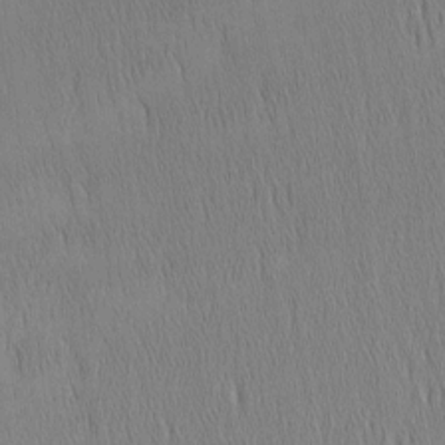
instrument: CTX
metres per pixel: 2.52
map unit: Nhu
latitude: -6.1794
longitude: -150.7246
